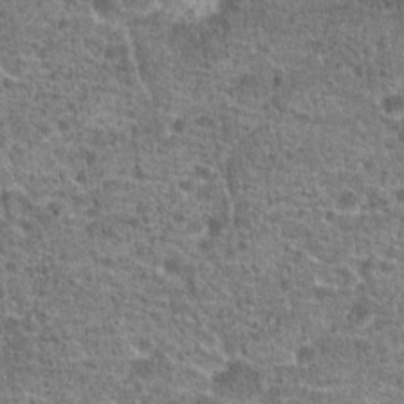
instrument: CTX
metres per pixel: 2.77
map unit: Hto
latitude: 20.0255
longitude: -42.3278
